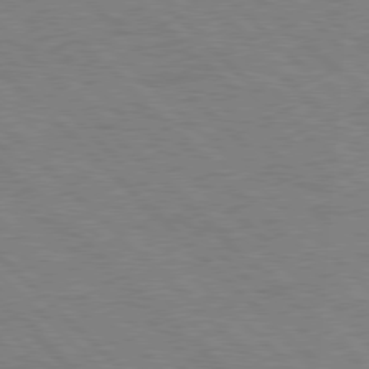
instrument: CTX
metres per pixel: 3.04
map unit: Hpe
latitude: 77.8961
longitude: -154.6112
